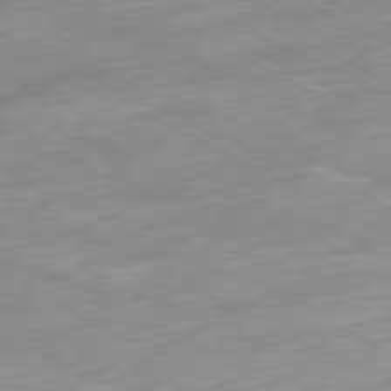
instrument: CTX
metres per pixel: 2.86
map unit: Ap
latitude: -81.1998
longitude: -72.9514
